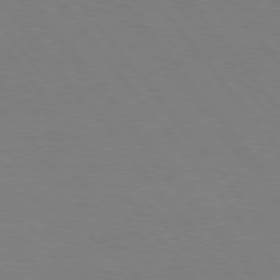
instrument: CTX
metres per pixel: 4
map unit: Hpe
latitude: 75.6505
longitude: -140.8002
